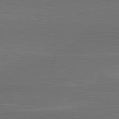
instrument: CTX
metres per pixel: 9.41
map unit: lApd
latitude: 83.6316
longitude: -132.8947
